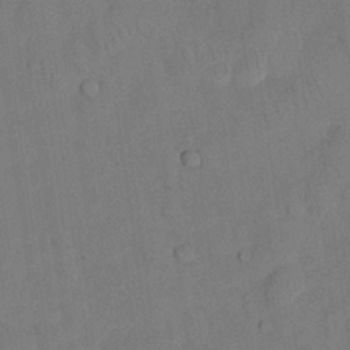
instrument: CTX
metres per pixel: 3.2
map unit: Nhu
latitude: 27.0836
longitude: -72.7813
